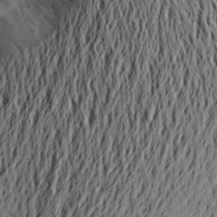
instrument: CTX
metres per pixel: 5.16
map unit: Aa
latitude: 20.6302
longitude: -148.5735
